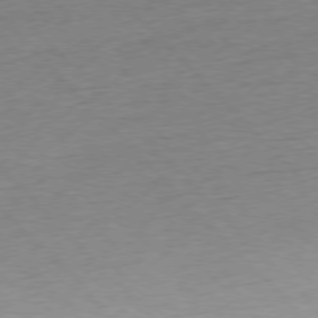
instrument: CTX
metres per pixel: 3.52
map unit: Ap
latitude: -77.7856
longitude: -95.4993
